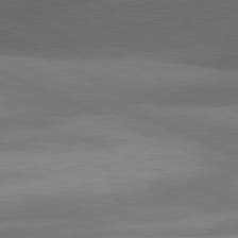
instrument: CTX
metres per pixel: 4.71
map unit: lApd
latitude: 81.3104
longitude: 132.6330
